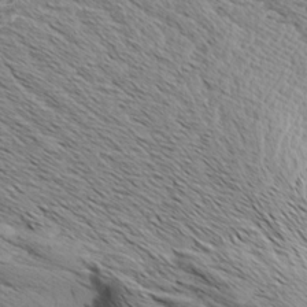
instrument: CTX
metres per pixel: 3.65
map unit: Aa
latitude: 8.2523
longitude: -138.1011
